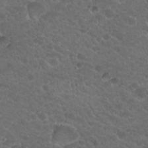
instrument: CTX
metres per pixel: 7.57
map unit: Hto
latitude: 19.7449
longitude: -34.2900
